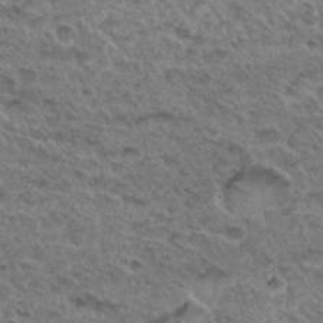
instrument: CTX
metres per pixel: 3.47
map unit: Hto
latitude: 32.3467
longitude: -47.9528
